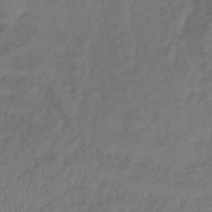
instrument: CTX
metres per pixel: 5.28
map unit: lHb
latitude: -39.3699
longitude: 71.2565
